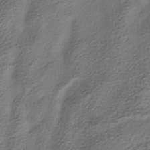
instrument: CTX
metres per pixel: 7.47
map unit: HNhu
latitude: -39.8800
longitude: 102.2740
